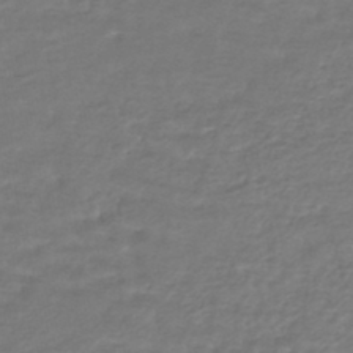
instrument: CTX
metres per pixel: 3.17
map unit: HNhu
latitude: -45.7289
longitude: 96.1984
